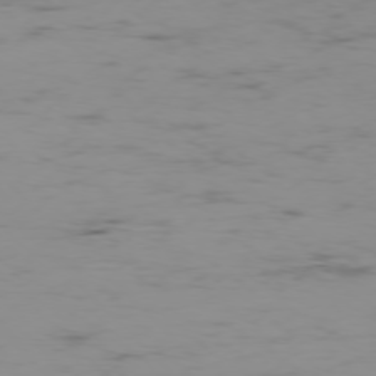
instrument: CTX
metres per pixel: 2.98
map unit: Ap
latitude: -77.0109
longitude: -82.2333
